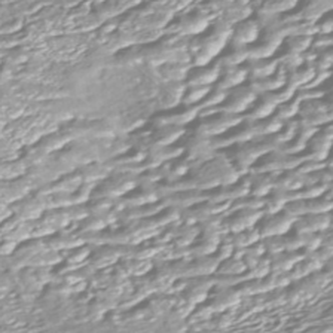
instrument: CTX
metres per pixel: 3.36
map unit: Nhe
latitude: -47.6910
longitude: -172.7246
